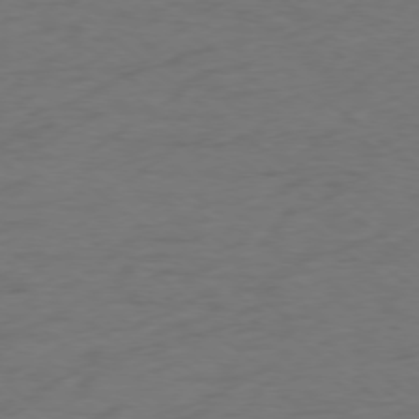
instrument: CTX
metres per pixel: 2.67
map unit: Ap
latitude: -77.5966
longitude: -76.1200
